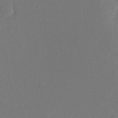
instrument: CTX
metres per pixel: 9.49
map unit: eHh
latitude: 18.6112
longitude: -67.8583
